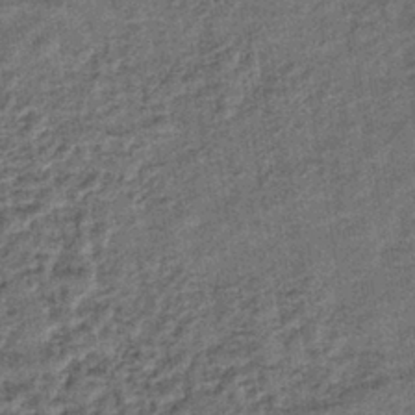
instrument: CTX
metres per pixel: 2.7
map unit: lHb
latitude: -39.9745
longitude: 74.2929
